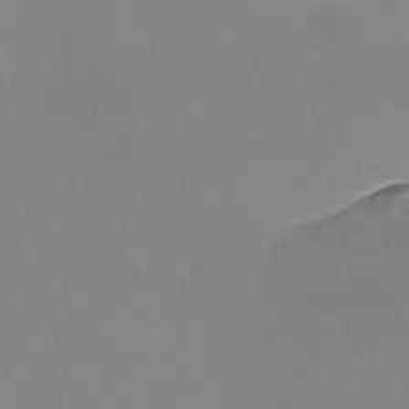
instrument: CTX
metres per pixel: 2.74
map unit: Nve
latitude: -57.6344
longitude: 59.0297
